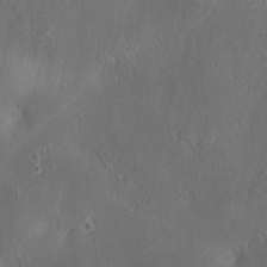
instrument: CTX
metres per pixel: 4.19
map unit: lAa
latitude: 4.1956
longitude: -117.4238
